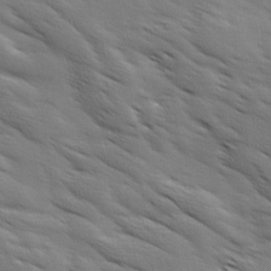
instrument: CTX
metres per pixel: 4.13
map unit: Ave
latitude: 12.1578
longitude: -106.1011
